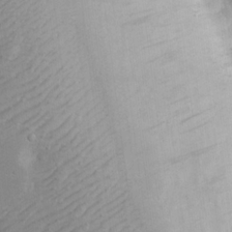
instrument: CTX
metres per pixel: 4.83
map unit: eHh
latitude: 17.3671
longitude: -71.0647
